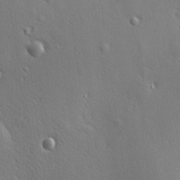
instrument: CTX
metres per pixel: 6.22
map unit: Hve
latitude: 18.8758
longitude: 149.9745
